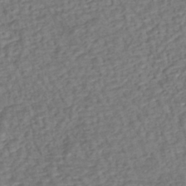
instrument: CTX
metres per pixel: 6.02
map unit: eHh
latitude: -43.4832
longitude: 120.4818
